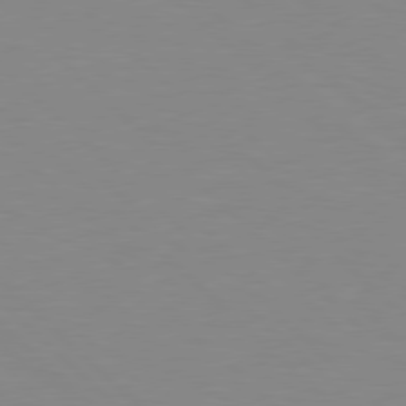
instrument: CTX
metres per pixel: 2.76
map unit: Hpe
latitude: 78.2334
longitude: -164.2334
